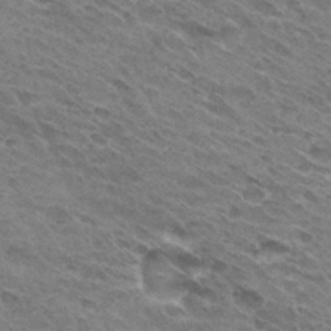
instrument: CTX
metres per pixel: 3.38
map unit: Hto
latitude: 31.1592
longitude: -45.1214
